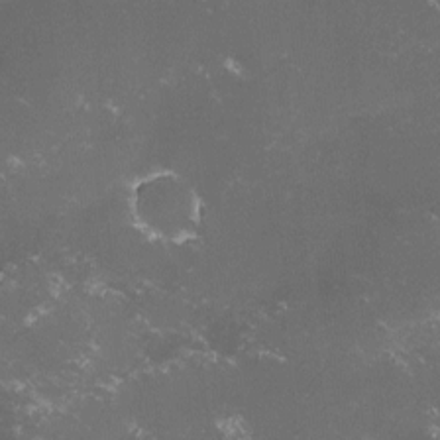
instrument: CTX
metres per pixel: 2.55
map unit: lHvf
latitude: -14.7464
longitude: -101.9717
